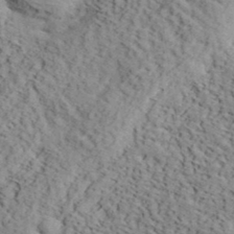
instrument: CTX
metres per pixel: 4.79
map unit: eHh
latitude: 37.6127
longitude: -80.3089
